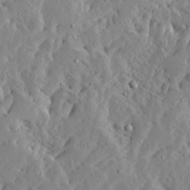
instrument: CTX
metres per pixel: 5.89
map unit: Ave
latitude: 13.1592
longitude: -136.2712
